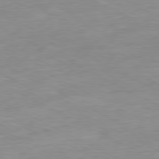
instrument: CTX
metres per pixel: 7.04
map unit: Ap
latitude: -81.0109
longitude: -95.7450
